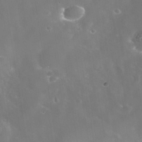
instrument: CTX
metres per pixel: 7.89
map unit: Nhe
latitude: -38.9542
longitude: -117.6316
